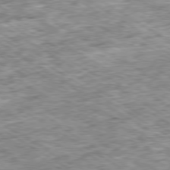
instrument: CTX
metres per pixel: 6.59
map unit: Ap
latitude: -79.8422
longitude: -74.2334
